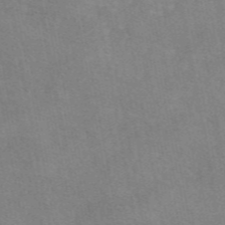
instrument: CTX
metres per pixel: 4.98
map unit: eAb
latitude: 48.8947
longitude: 120.8786
